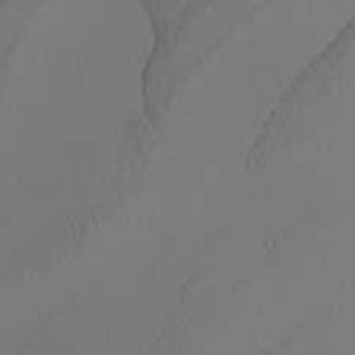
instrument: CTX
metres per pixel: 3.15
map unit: Nhu
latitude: -5.5399
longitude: -95.4427
